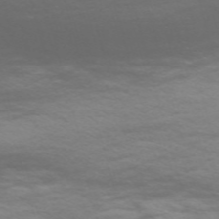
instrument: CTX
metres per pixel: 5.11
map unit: Nve
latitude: -59.4076
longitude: 56.0283
